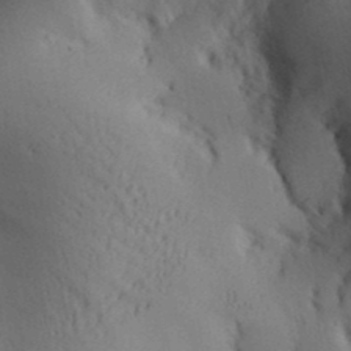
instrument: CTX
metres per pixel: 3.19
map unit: Aa
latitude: 30.5357
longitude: -142.4601
